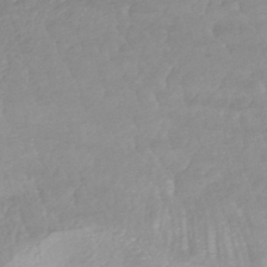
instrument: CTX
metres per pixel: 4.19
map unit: HNhu
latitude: -47.2187
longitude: 96.8030
